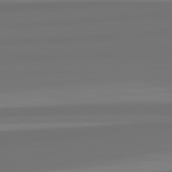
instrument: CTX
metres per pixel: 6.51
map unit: lApd
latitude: 82.4790
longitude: 158.8974
